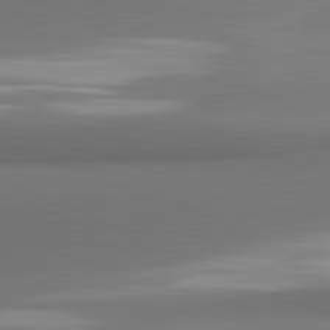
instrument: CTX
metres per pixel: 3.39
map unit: lApd
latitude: 81.5182
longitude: 170.9164
